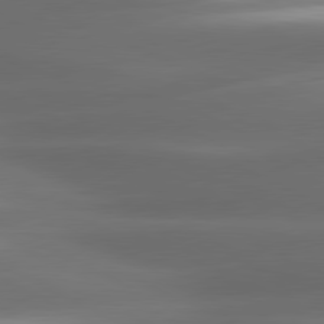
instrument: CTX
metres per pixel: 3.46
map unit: lApd
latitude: 80.7435
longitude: -141.9906
